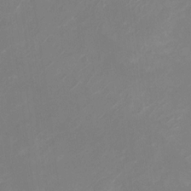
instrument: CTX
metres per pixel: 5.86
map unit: Nhu
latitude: -28.1984
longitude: -67.0269
